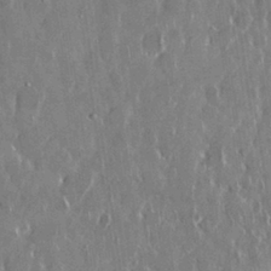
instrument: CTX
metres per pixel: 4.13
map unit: Nhu
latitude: 29.2915
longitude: -62.4979
